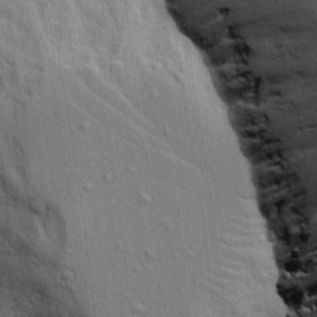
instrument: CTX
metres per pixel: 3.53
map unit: Aa
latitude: 16.9136
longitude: -124.9702
